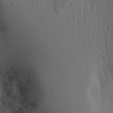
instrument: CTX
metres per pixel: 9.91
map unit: Aa
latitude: 19.5749
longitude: -143.9906
